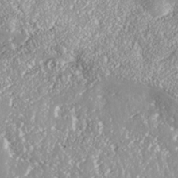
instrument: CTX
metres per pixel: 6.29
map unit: Nhe
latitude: -37.7477
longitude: 138.1228
